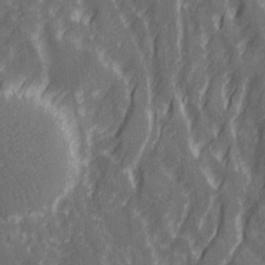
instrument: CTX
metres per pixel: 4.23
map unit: Ave
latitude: 20.6680
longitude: -133.8205
